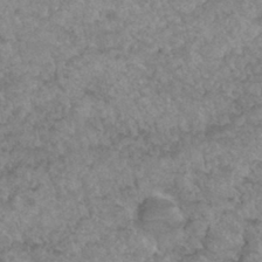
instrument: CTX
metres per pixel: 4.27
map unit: Hto
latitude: 33.5182
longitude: -49.5182
